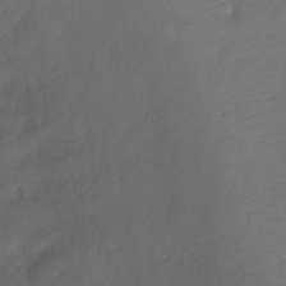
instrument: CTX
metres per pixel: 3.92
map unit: Ht
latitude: 1.8772
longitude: -34.6490
